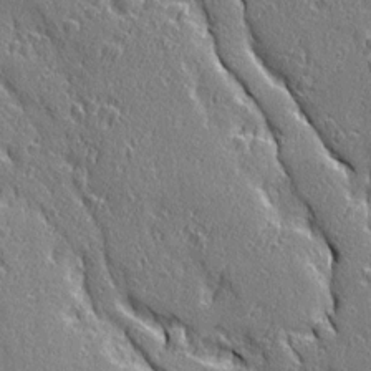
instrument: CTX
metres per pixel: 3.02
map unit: Ave
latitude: 20.8947
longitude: -136.1011
